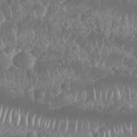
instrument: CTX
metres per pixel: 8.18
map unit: Nhu
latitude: 25.8583
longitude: -60.8758
